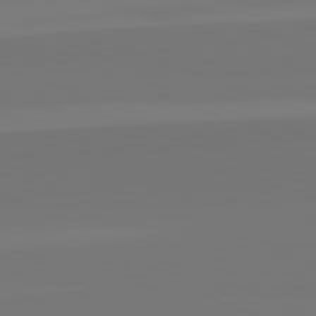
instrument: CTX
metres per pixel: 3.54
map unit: lApd
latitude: 82.5545
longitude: 154.4440
